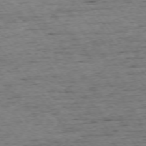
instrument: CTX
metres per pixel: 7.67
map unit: Ap
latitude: -75.1432
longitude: -90.9892
